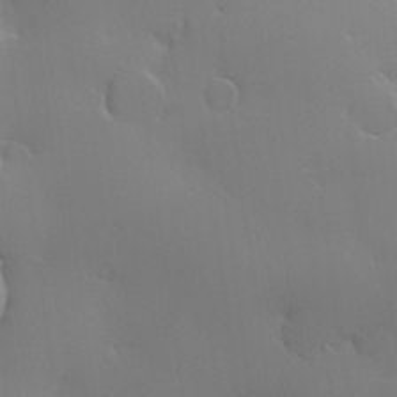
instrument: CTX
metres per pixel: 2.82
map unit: Hve
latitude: 23.0080
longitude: 145.7289
